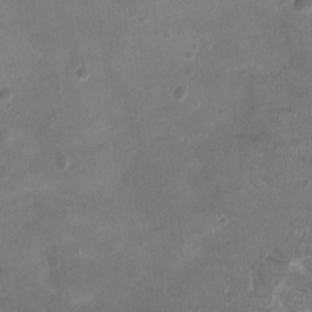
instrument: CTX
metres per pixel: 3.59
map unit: Ht
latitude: -3.3698
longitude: -19.3103
